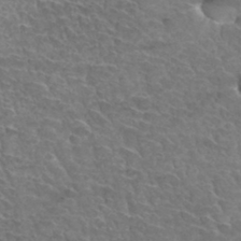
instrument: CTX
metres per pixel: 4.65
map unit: Hto
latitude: 33.8772
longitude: -46.3657
